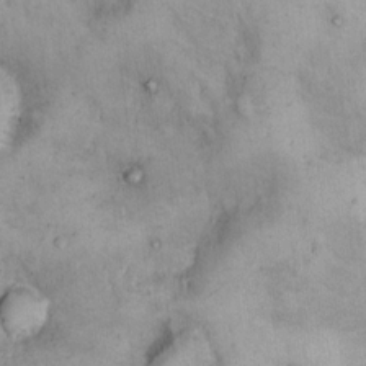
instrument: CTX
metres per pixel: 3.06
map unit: Hto
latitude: 14.8380
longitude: -60.3089
